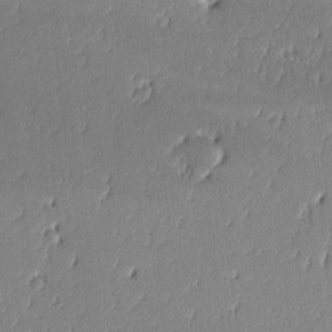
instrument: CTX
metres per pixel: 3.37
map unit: lAa
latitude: -10.6708
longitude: -125.1025
